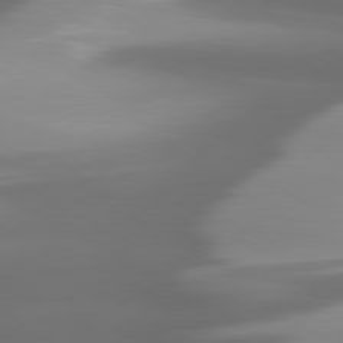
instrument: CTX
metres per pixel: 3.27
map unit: lApd
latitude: 80.0633
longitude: -139.4804
